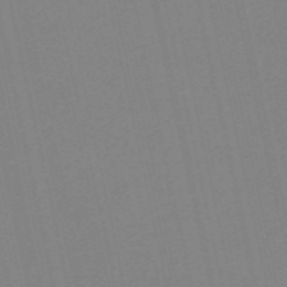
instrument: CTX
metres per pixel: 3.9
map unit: Nve
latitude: -57.3698
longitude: 50.3306
